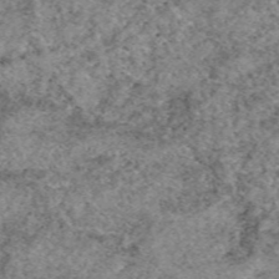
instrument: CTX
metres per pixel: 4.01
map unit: eAb
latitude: 49.4993
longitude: 109.4454
